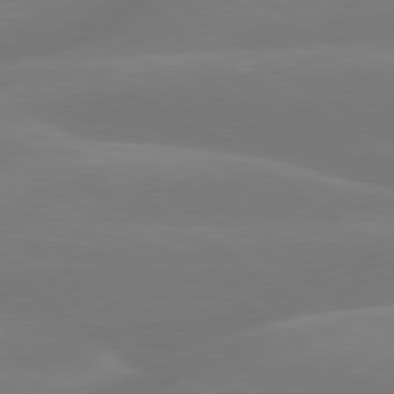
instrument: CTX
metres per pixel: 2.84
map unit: lApd
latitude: 79.5938
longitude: -149.8394
